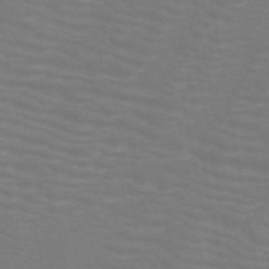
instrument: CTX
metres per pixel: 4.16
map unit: HNb
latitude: -49.8045
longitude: -50.5356
